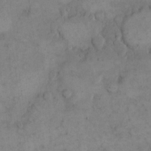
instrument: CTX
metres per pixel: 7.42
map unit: eHh
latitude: 14.6869
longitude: -67.6882
